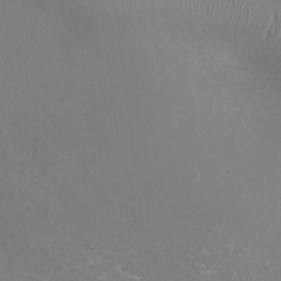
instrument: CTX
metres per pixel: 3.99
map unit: Ht
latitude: -6.4251
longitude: -26.5168
